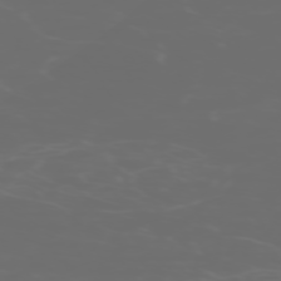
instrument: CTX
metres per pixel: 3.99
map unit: Hpe
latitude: -73.7666
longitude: 5.2942
